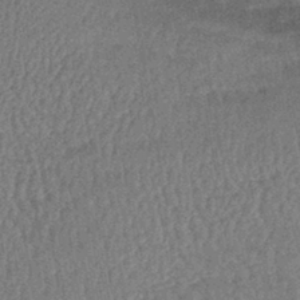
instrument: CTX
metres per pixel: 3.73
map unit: eHb
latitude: -42.4817
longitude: 82.1417
